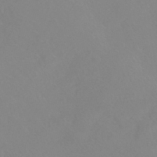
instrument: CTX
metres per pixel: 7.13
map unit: HNhu
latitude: -40.5763
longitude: 93.6533
